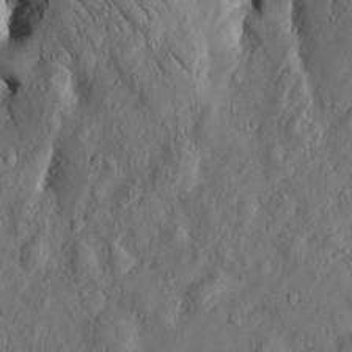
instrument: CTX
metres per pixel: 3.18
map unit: Htu
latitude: -3.7477
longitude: 157.3698
